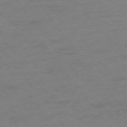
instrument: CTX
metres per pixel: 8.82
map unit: Ap
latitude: -75.1054
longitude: -72.7813
